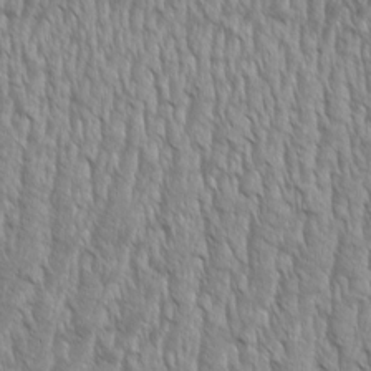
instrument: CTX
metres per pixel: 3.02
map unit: Aa
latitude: 9.1403
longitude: -130.1389
